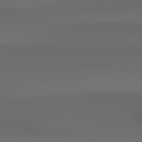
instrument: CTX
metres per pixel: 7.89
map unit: Hpe
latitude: 76.6679
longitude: -133.1403
